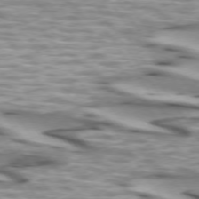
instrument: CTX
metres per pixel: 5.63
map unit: lApd
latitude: 73.9717
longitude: -57.6882
